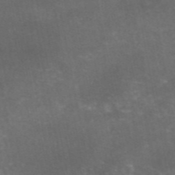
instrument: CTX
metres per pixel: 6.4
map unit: eAb
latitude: 46.9136
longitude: 124.4251
